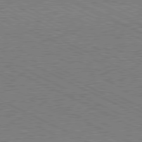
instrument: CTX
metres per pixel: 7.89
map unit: Hpe
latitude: -81.5399
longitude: 21.2376
